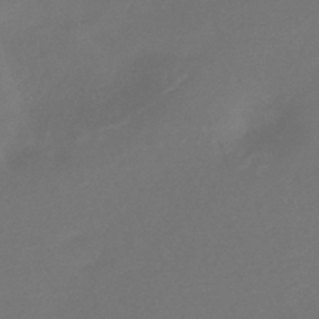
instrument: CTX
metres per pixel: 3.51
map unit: HNhu
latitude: -43.1998
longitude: 92.0472
